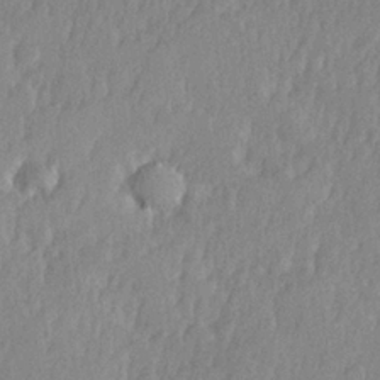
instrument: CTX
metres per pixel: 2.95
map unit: Hve
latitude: 25.4426
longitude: 144.1795
